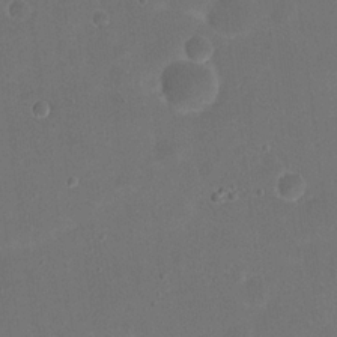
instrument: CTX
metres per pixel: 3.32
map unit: eHh
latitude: 19.5560
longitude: -65.0458
